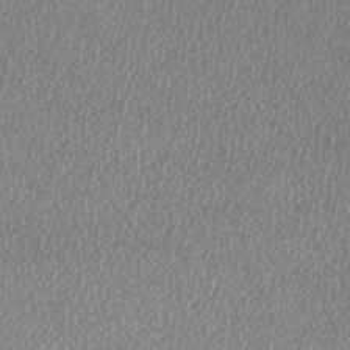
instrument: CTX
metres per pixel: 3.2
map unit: Htu
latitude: -6.2550
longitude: -73.3671
